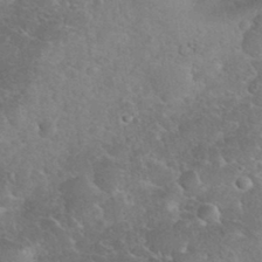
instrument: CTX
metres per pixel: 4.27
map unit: eHh
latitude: 35.8583
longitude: -64.6868
